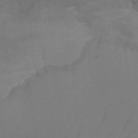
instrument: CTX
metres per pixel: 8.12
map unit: Aa
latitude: -7.5966
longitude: -78.6680
